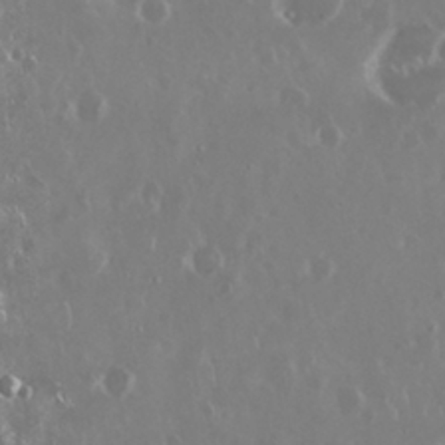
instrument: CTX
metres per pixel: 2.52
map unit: Nhu
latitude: 29.6127
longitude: -60.8002
